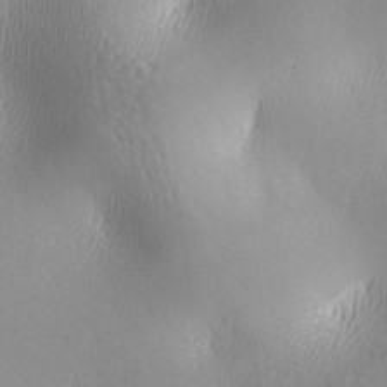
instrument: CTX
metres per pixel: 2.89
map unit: lAa
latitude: -5.6722
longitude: -122.5546
